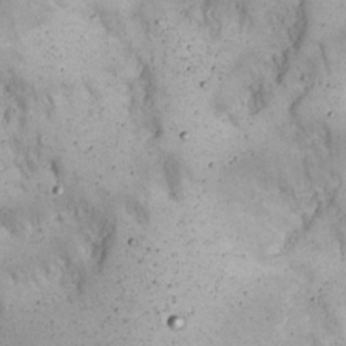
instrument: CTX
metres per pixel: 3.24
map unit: Nhu
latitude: 22.3089
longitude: -67.2725
